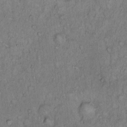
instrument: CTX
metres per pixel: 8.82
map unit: Hto
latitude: 13.4049
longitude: -57.0269
